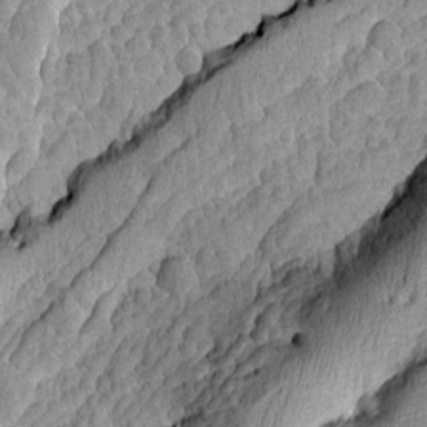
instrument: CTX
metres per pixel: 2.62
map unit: Ave
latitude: -8.5007
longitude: -116.3467
